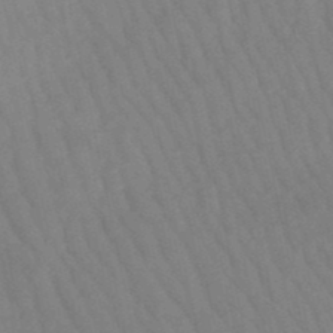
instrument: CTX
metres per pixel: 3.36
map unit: lHb
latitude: -49.6533
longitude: 76.1039
